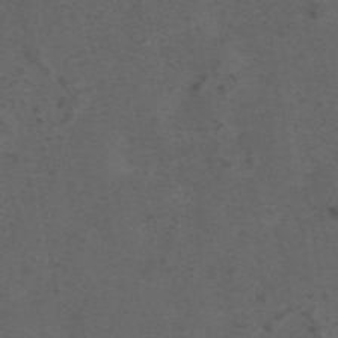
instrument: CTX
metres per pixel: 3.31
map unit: eAb
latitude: 43.5560
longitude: 106.8219
